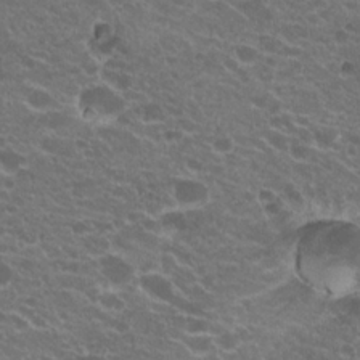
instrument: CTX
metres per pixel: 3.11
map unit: Hto
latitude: 20.7813
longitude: -34.5923
